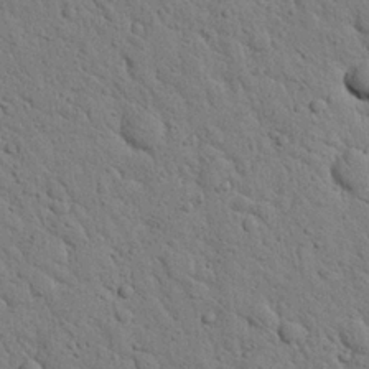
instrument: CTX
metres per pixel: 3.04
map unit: Nhu
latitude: 22.5924
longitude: -76.7624
